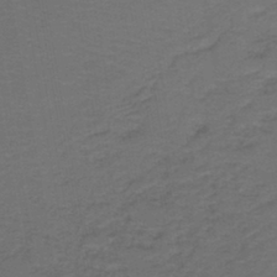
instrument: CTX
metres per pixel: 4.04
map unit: lHb
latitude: -43.6532
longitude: 53.2565
